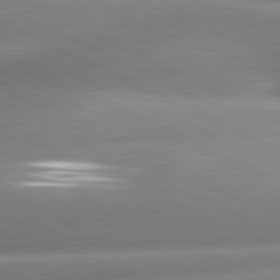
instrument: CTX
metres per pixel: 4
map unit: lApd
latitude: 81.0269
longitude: -159.4804
